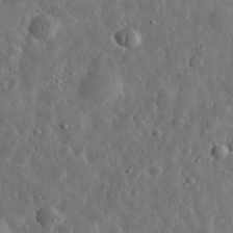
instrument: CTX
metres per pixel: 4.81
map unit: eHh
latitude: 31.6505
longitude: -74.5357
